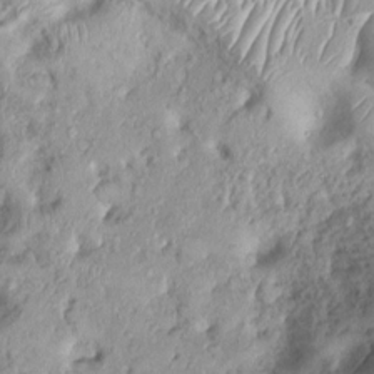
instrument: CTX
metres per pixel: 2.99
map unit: Ht
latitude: -0.1984
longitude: -13.8773
